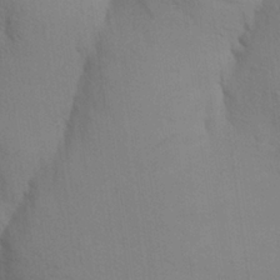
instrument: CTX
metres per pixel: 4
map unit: Aa
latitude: 24.2522
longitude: -148.8191
